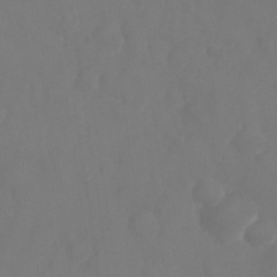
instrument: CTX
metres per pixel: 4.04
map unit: Nhu
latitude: 25.5182
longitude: -62.5357
